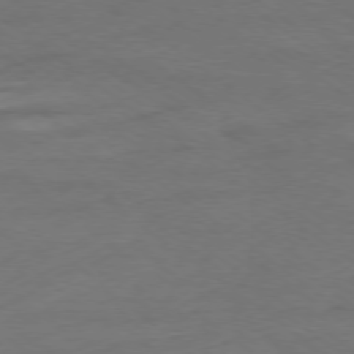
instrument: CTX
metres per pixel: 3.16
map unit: Ap
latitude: -78.5195
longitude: -75.8394
